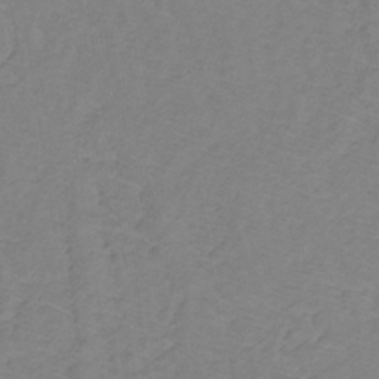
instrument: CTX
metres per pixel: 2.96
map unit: lHb
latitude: -31.4832
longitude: 65.1054
